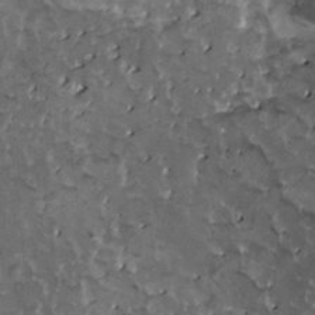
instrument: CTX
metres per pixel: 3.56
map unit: HNhu
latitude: 3.3670
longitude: 6.0283
